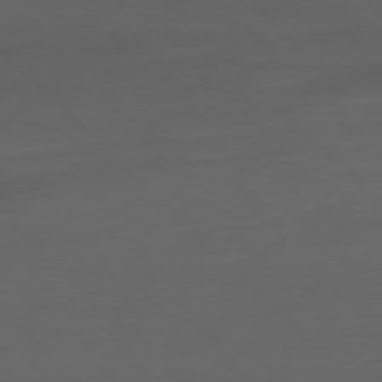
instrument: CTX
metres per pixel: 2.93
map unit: Ap
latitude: -77.5021
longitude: -71.0458
